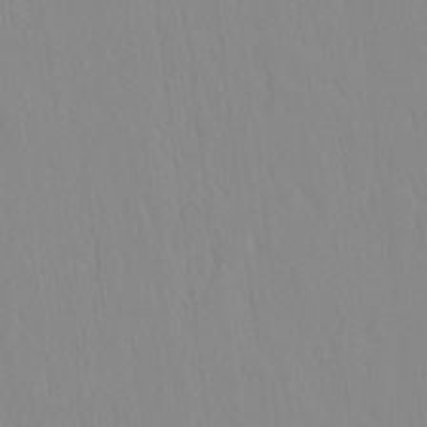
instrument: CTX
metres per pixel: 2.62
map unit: HNhu
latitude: -4.4062
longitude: 14.4818
